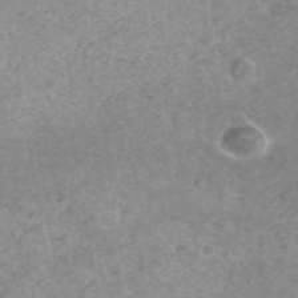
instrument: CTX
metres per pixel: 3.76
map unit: ANa
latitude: 43.3671
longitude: 24.8219
